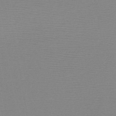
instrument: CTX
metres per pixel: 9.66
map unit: HNb
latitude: -46.3306
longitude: -39.6883
